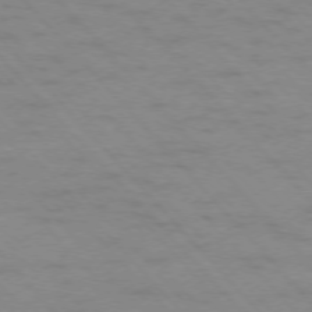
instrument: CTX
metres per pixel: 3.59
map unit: Ap
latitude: -76.5385
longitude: -61.1592
